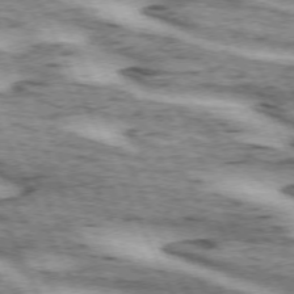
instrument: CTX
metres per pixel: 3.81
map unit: lApd
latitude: 72.2523
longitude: -54.6490
